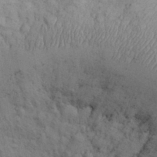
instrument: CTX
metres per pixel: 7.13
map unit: eHh
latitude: 31.9906
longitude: -67.0836
